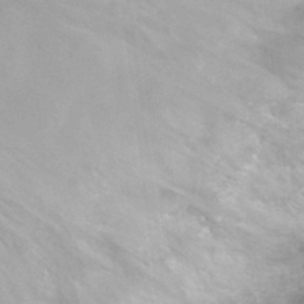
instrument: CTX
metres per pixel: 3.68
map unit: Hto
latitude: 32.8380
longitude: -43.1214
